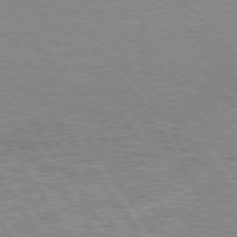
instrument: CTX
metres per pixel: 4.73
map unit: Hpe
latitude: 75.6505
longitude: -155.4048
